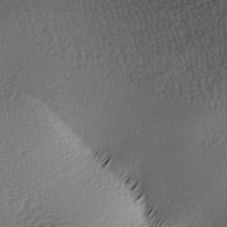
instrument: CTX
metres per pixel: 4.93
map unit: lAa
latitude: -7.8800
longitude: -125.5938
